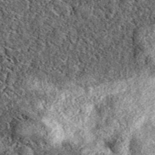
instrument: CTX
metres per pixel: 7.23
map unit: eAb
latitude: 38.6868
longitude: 106.1039
